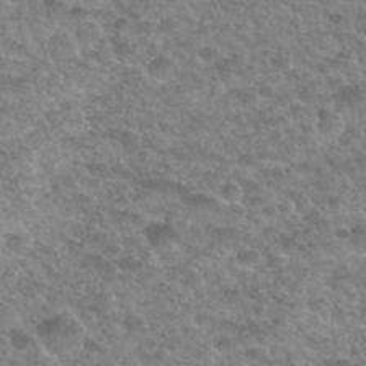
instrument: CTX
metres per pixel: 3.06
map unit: Hto
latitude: 33.9717
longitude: -49.2537
